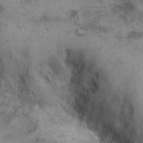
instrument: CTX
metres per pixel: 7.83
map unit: eHh
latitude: 21.2348
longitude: -60.7435
